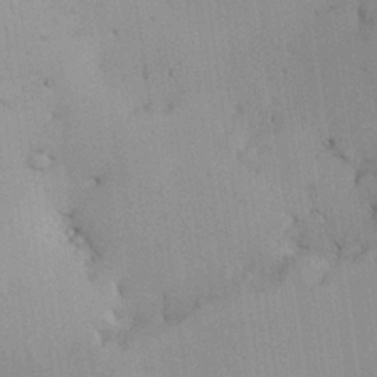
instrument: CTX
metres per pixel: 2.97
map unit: Nhu
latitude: 26.3467
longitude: -68.6680
